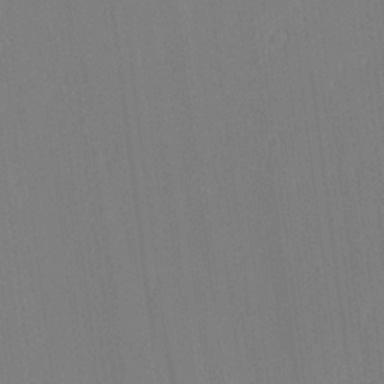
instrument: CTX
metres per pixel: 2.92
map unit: lHvf
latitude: 18.5168
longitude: -112.6112
